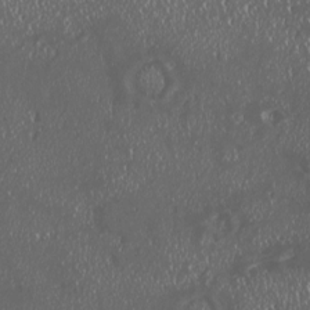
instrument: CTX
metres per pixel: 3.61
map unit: HNhu
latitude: -2.2172
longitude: 11.2376
